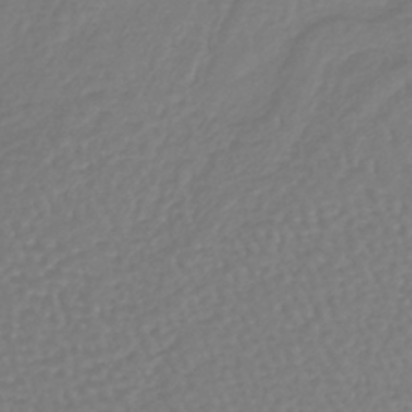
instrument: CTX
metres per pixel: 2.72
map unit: lHb
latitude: -38.2173
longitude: 62.8786
